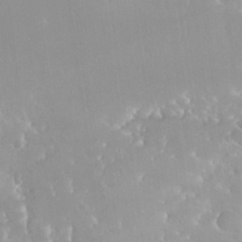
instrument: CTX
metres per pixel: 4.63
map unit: Nhu
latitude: 30.2334
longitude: -57.0647
